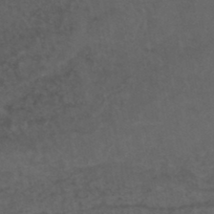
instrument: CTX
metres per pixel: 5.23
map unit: lHb
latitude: -46.3495
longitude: 75.1432
